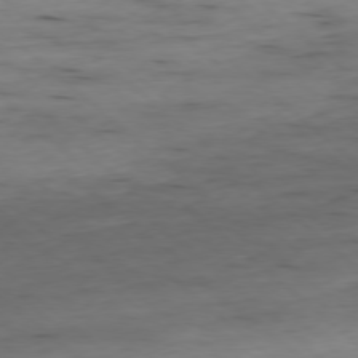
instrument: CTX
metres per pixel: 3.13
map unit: Ap
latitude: -78.1228
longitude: -89.8773
